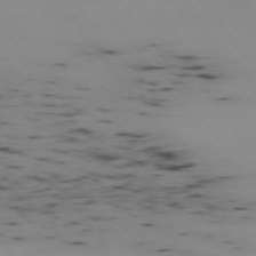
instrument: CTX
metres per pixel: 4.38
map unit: Hpe
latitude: -74.9542
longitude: 3.1998
